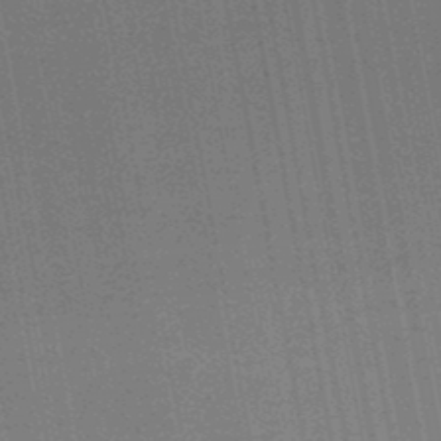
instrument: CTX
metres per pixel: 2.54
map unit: lHb
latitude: -47.7099
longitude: 66.8219
